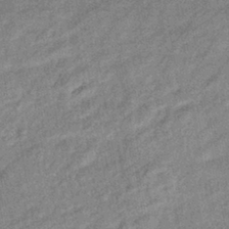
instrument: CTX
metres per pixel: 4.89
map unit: eHb
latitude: -40.8975
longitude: 82.3495
